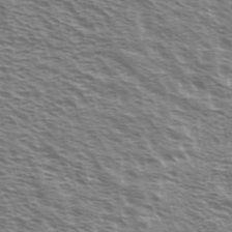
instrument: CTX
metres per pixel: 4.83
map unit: Ave
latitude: 38.3278
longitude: -110.3656
